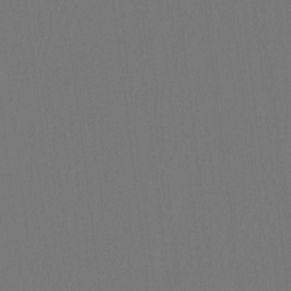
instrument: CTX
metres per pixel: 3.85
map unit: Htu
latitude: -14.1984
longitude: -48.8947
